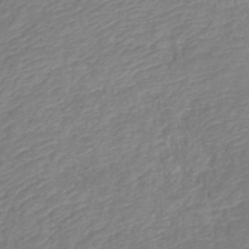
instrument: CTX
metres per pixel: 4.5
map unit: lHb
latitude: -40.9542
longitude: 73.8800
